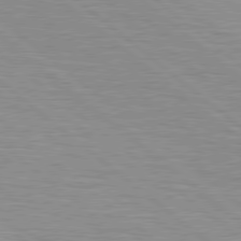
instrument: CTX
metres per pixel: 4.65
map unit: Hpe
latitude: 78.8191
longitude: -140.4978
